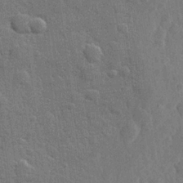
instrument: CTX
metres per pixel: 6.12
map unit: Hve
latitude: 25.4048
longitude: 149.8423
